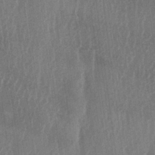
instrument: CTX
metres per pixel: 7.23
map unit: lAa
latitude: -6.6140
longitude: -129.1592
